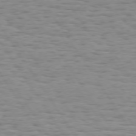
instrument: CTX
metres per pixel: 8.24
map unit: Hpe
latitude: 73.2537
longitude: -132.3278
